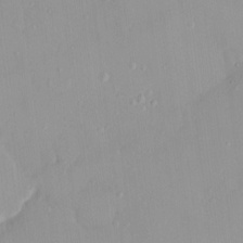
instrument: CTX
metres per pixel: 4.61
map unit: HNhu
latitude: 5.6505
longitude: 2.5573
